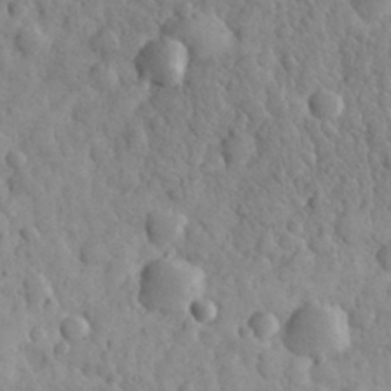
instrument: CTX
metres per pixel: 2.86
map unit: eHh
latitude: 31.8773
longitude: -68.1767
